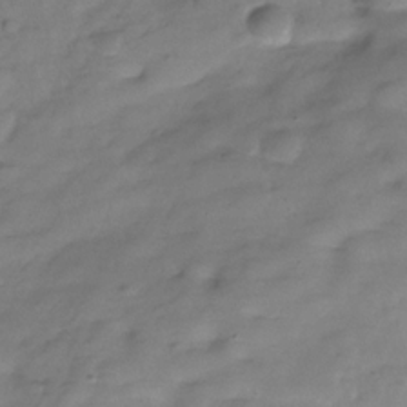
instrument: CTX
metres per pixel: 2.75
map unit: Hve
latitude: -30.5951
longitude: 91.3510
